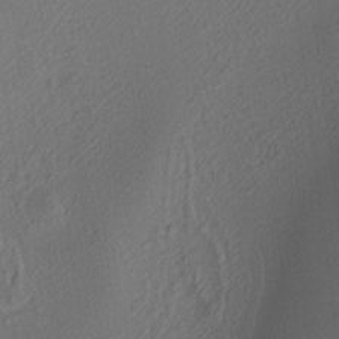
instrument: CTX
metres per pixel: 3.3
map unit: lAa
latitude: 3.5182
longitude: -115.8205
